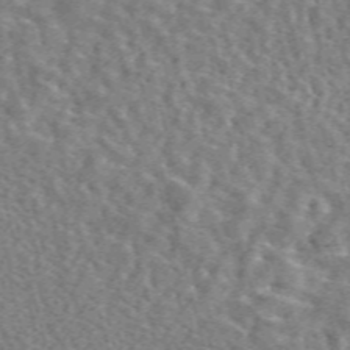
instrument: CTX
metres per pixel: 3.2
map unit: eAb
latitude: 44.1578
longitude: 111.5021
